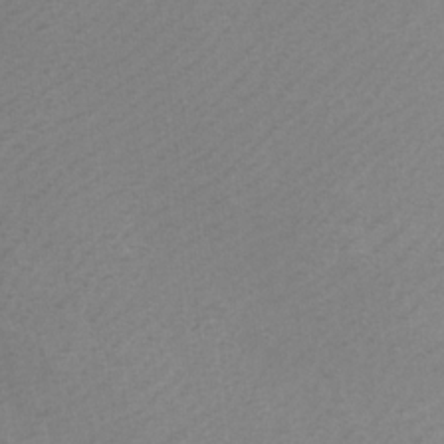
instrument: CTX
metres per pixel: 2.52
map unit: Nhu
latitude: -8.1984
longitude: -91.9717
